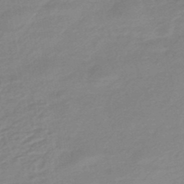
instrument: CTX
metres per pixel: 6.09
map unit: eHb
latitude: -45.3321
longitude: 89.7477
